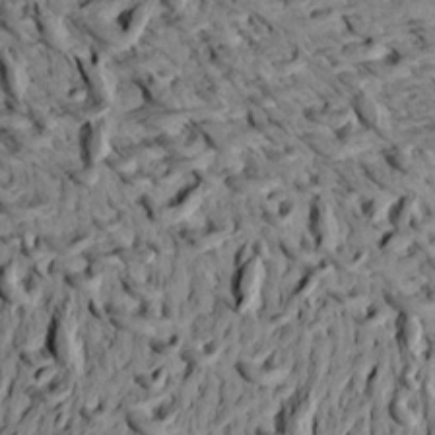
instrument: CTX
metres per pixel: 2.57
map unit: Aa
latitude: 20.6680
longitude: -148.8758
